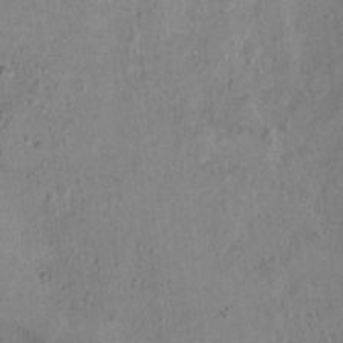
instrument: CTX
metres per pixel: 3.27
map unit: Ht
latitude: 10.2712
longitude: -32.2900
